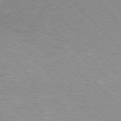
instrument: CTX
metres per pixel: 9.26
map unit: Hpe
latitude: 76.3656
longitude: -152.4223
